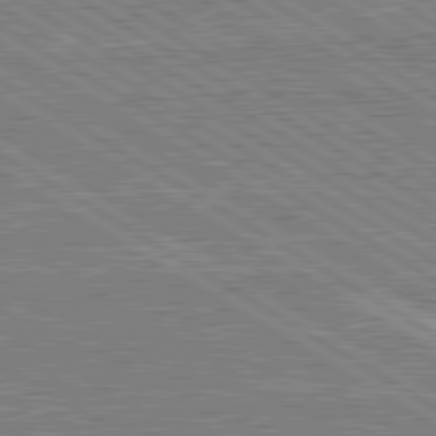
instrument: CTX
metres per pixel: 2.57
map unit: lApd
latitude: 80.6490
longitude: 169.9745
